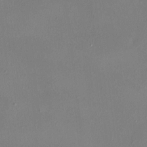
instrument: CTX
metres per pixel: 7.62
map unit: HNhu
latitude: 4.6868
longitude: 6.8597
